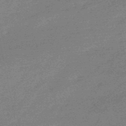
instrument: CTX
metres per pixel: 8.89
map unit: lHb
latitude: -48.5385
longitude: 82.3117
